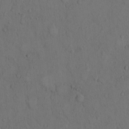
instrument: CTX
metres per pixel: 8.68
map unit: Hto
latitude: 7.8016
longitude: -60.3845
